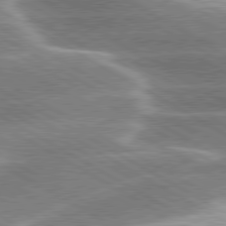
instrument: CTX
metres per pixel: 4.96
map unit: lApd
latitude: 80.2900
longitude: -120.8758
